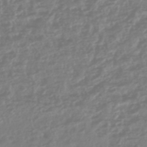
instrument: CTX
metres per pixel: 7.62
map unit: HNhu
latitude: -45.8800
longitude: 99.3321
